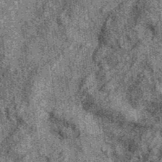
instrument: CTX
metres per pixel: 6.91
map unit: eAb
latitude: 36.7057
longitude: 107.9745
